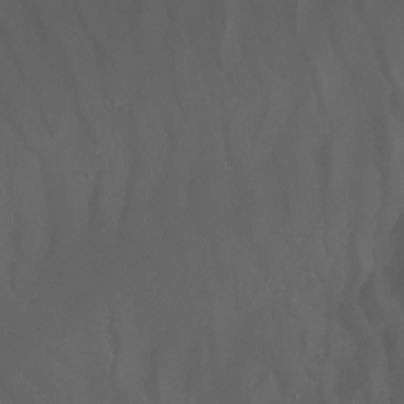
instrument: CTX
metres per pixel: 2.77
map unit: Nhu
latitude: -7.8422
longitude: -94.5168
